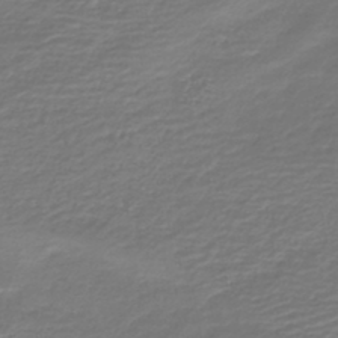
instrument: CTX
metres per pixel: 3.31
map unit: HNb
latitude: -42.8219
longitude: 50.2173
